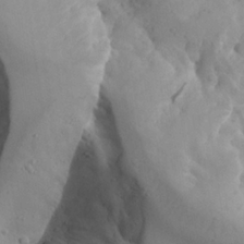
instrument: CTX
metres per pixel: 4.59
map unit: Aa
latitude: 24.5167
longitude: -127.8206
